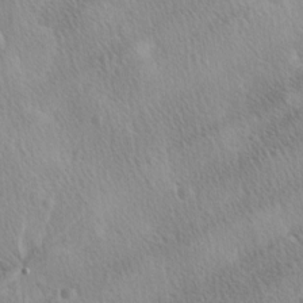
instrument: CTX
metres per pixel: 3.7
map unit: Ave
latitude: 0.3467
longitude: -113.5560
